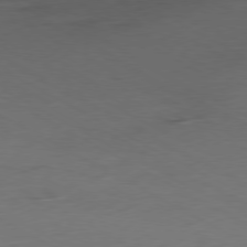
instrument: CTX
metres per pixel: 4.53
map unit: Ap
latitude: -79.5777
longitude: -57.3670
